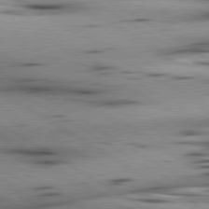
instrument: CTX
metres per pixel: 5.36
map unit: lApd
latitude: 80.3089
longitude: 158.6707
